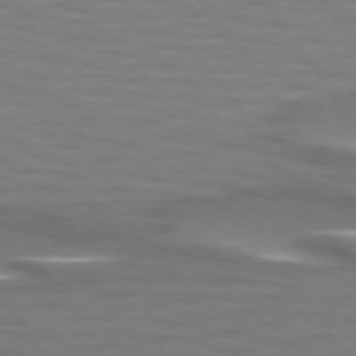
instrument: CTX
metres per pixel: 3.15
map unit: lApd
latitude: 74.0822
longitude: -51.9150
